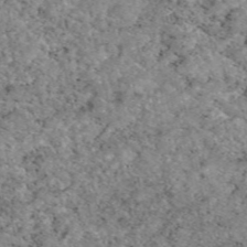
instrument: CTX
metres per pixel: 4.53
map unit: eAb
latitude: 48.2900
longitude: 112.7274
